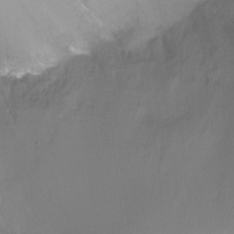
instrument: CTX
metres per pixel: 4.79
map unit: Ht
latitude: -14.4818
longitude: -42.8191
